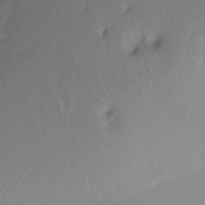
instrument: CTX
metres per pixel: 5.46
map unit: Ht
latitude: -6.3495
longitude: -34.3656
